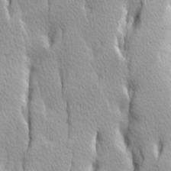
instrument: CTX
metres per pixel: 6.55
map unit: Ave
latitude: 14.1389
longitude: -133.4993
